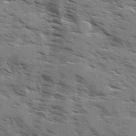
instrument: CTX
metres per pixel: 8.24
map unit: Ave
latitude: 1.0458
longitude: -110.6869
